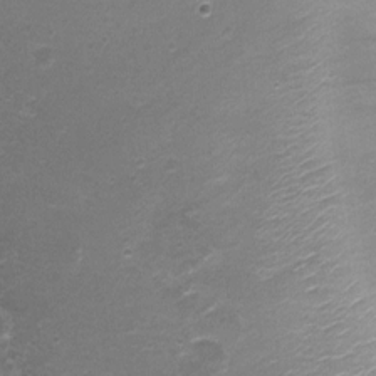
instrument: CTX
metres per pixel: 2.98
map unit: Nhu
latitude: 3.8583
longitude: -17.5938
